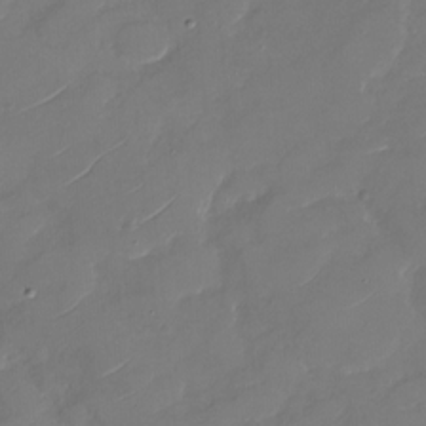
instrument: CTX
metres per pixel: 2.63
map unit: Nhu
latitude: -30.0094
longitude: -72.6680
